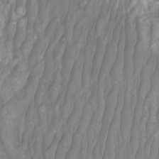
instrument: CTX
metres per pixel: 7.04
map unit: Htu
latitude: -9.6533
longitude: -74.9703
